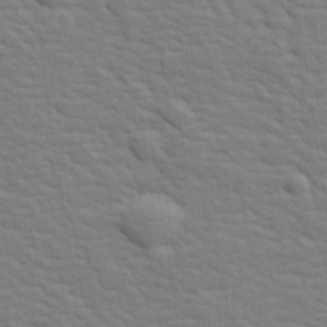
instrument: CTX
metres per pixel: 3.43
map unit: lHvf
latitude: 26.6302
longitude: 143.5777
